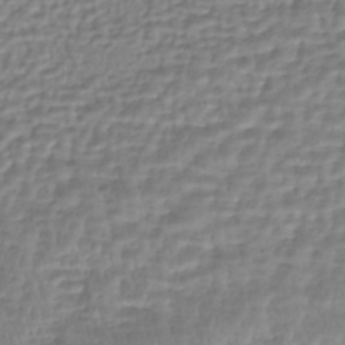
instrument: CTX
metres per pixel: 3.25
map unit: HNhu
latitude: -44.2362
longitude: 96.7085
